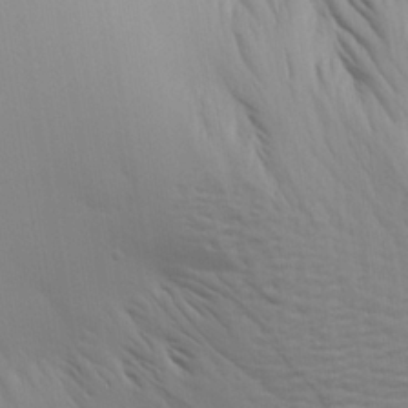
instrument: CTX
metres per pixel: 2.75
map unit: Aa
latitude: 21.2537
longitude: -142.6302
